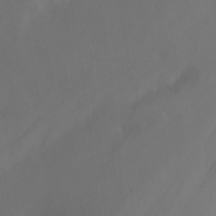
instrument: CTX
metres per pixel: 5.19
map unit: Nhu
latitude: -14.1795
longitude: -55.8583
